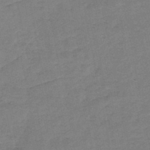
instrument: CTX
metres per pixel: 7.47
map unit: HNb
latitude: -46.5196
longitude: -36.1389
